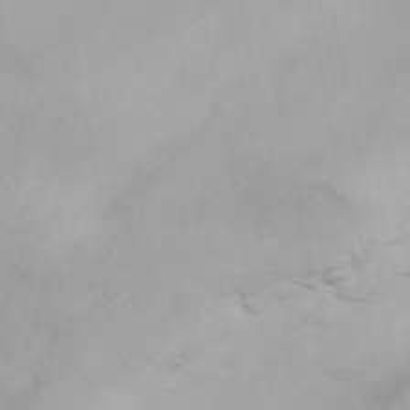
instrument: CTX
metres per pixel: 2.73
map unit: ANa
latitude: 45.8961
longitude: -83.9150
